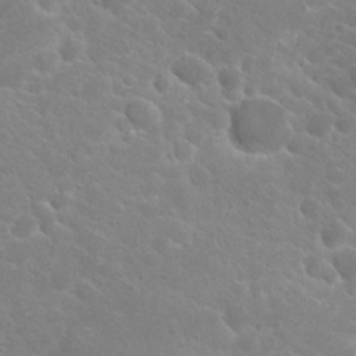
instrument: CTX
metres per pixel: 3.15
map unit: Hto
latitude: 22.7057
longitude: -39.2726
